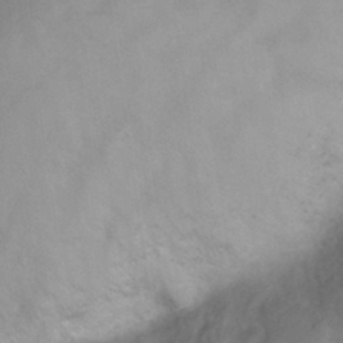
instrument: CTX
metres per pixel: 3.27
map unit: Nhu
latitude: 30.2523
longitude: -51.2726
